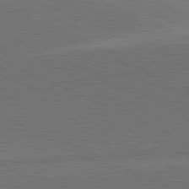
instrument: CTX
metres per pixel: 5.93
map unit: lApd
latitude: 81.8394
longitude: 148.9542
